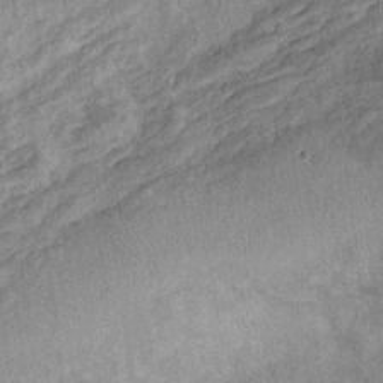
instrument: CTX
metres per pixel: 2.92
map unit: Ht
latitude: 10.3090
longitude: -39.1403
